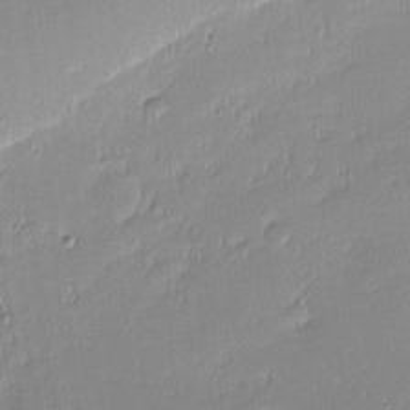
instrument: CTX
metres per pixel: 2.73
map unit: eHh
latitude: -2.7085
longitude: -82.1388
